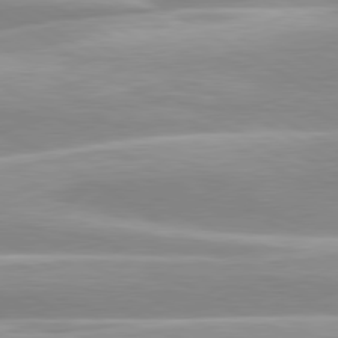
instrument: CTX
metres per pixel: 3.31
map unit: lApd
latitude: 80.0633
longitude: -128.9891
